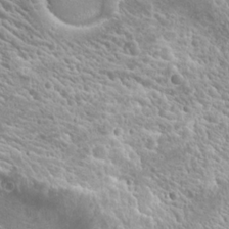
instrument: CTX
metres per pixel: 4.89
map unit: Hto
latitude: 21.5182
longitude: -31.5560
